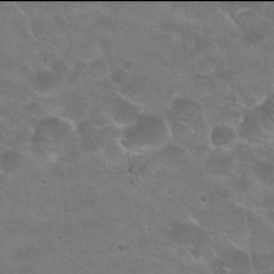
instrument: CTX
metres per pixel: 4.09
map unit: Hto
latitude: 21.9906
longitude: -43.2537
